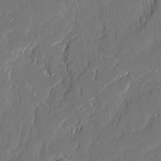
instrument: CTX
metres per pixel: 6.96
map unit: Ave
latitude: 20.5546
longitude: -128.3845
